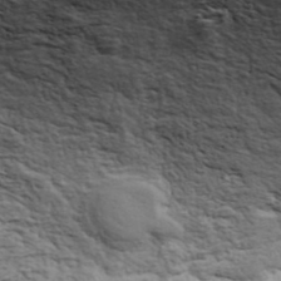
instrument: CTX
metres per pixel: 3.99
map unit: ANa
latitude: 41.5749
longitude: 50.0283
